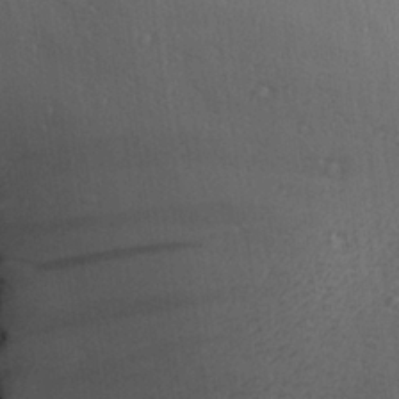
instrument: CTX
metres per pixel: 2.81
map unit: Aa
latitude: 27.5182
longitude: -137.5749
